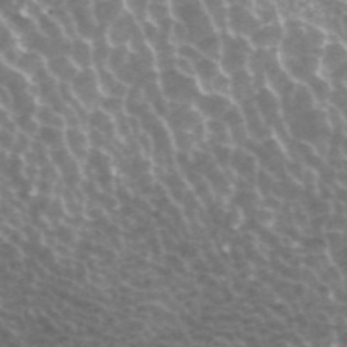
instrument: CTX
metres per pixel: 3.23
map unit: ANa
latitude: 43.4615
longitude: 25.0108
